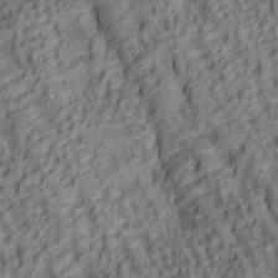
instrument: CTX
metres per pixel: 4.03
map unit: lAa
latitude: 5.7072
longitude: -116.4601
